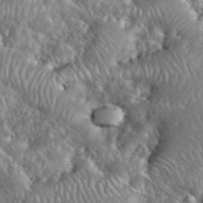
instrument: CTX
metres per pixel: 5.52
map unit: eHh
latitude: 39.8583
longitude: -57.6882
